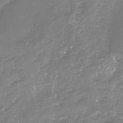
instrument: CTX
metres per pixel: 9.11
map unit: Nhu
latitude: -18.9164
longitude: -57.9528
